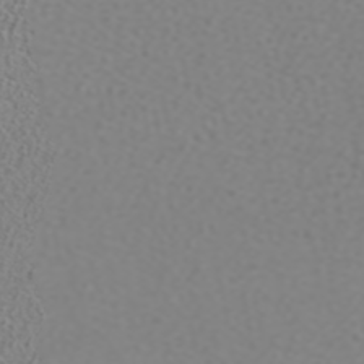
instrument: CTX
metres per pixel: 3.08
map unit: ANa
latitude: 39.5182
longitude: 24.3495
